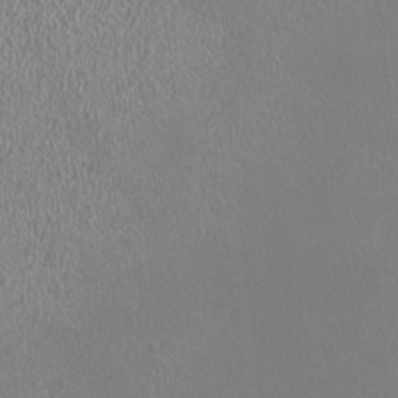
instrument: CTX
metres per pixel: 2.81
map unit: HNhu
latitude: -0.7841
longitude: 0.8219
